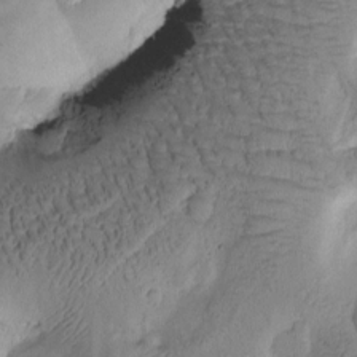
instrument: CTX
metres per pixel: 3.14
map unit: Htu
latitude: -1.1054
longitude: 170.9920
